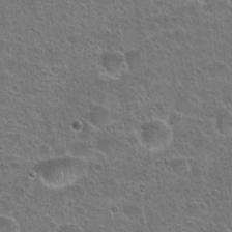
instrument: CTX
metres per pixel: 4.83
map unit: Hto
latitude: 23.4426
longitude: -49.1214
